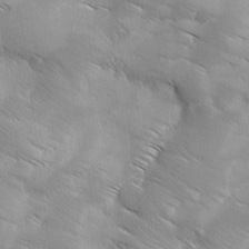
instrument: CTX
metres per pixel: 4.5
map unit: Ave
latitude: 1.5560
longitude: -114.1766
